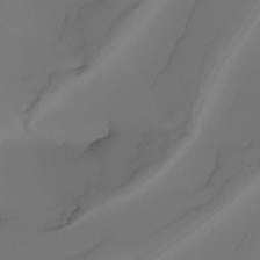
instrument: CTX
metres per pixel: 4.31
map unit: Nhu
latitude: -5.4076
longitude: -94.8569
